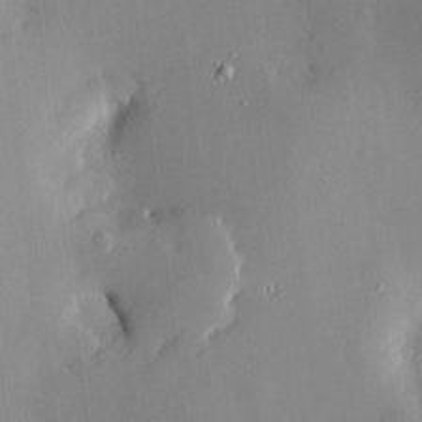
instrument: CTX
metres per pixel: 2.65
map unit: Nve
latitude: -7.5777
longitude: 175.7855
